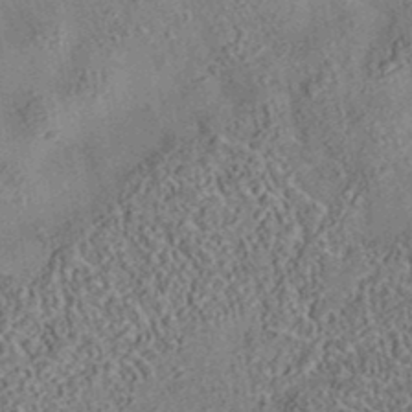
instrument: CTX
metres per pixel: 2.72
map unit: eAb
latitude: 35.6694
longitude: 109.4076
